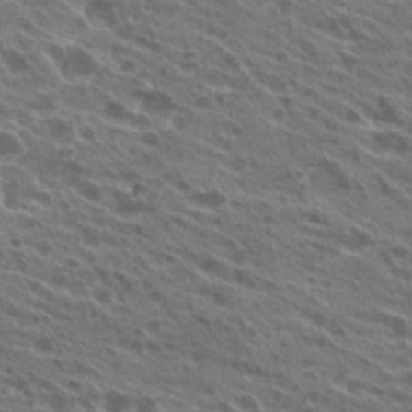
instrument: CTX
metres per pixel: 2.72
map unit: Hto
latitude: 24.3467
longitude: -40.1955
